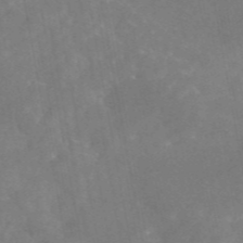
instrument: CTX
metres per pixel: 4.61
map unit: eAb
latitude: 45.8016
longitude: 125.8422
